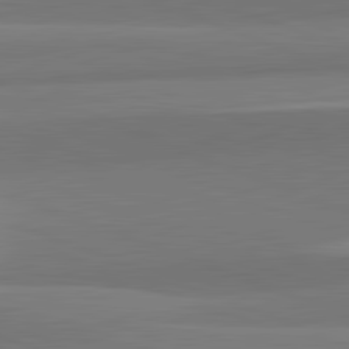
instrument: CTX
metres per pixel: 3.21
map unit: lApd
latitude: 82.3467
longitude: 150.1417
